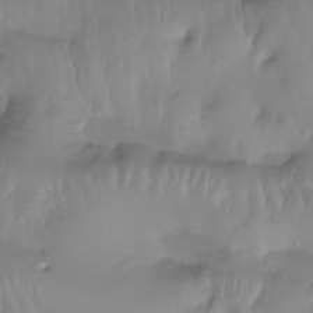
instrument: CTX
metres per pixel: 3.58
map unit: Htu
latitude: -14.8219
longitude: -46.9136
